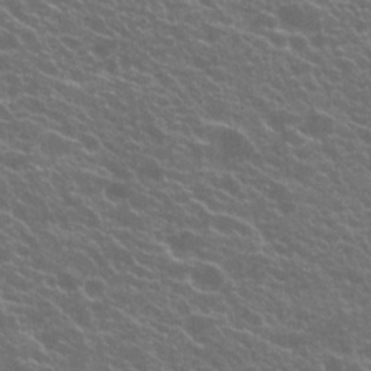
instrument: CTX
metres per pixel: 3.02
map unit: Hto
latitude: 21.2348
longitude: -34.8947
